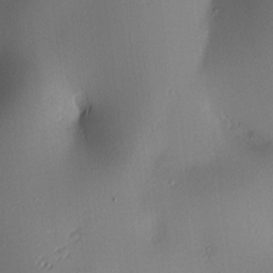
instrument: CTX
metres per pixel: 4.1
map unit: lAa
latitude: 2.6301
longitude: -115.9906
